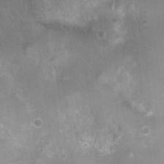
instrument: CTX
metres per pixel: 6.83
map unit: Nhu
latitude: 8.6680
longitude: -21.8017
